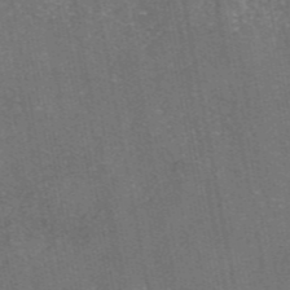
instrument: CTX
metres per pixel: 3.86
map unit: eAb
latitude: 46.4223
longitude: 107.1809
